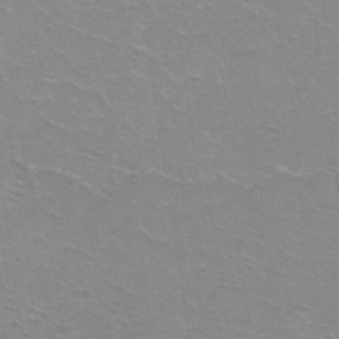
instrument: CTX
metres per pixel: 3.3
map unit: Ht
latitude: 2.0255
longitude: -32.8002
